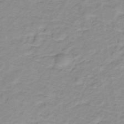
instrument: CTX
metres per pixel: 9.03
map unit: lHb
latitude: -31.9556
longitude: 65.9556
